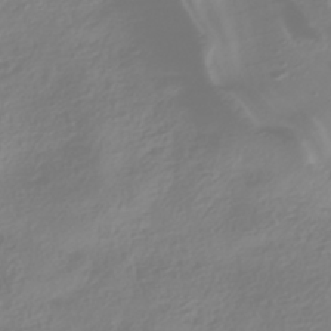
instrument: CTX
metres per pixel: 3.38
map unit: HNhu
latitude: -41.5588
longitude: 100.7463
